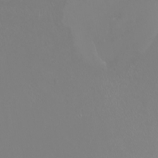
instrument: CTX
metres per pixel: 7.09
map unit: Nhu
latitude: -5.2565
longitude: -91.4804
